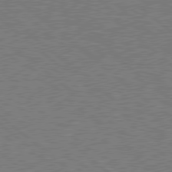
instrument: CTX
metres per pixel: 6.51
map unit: Hpe
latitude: 78.7813
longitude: -169.9339
